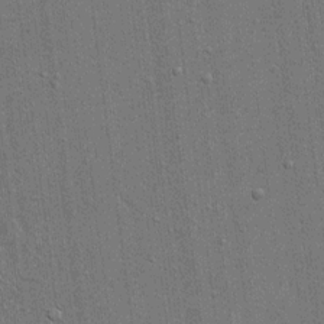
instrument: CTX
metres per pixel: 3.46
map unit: eHh
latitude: 15.4049
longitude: -68.8191
